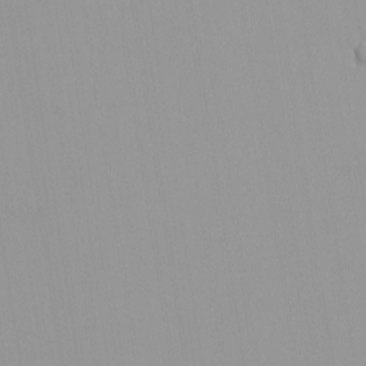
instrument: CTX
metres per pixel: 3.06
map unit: HNhu
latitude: -0.2173
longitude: -5.9717
